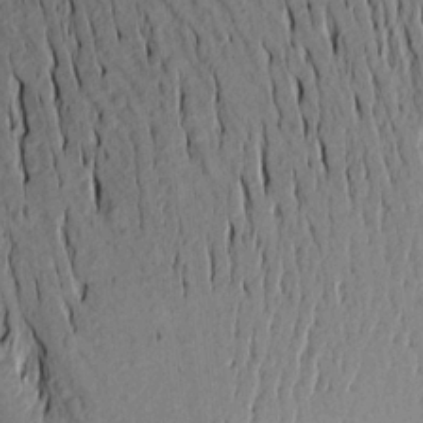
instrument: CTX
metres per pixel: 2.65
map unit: Aa
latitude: 16.7246
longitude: -146.4034
